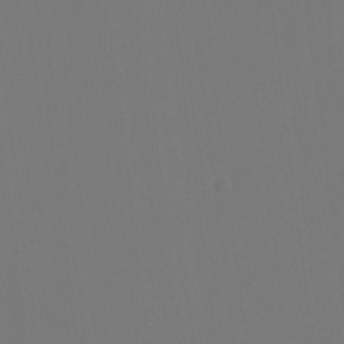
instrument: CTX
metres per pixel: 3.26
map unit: Htu
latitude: -14.1795
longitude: -48.6679
